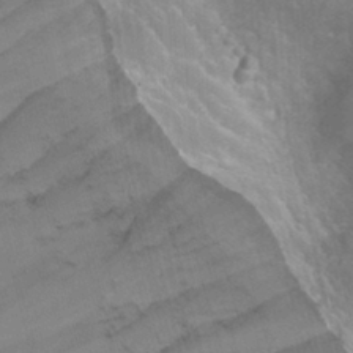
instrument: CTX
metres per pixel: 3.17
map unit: Hto
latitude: 22.9703
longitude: -42.0444
